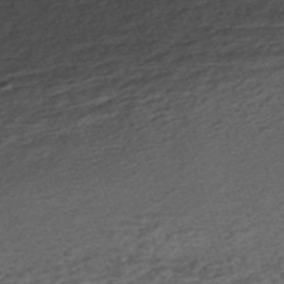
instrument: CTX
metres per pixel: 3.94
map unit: ANa
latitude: -44.8786
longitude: 105.5399
